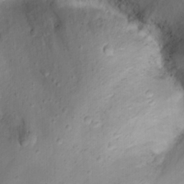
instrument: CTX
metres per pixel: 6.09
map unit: Nhu
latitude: 22.2900
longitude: -72.7058
